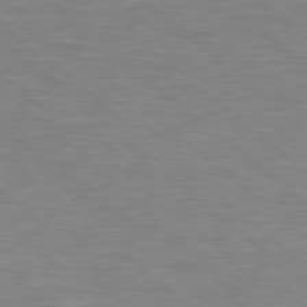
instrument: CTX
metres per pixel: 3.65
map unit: Hpe
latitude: 78.7058
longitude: -150.4034
